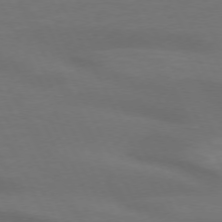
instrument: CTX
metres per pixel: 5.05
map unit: lApd
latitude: 72.9703
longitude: -49.0458
